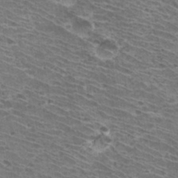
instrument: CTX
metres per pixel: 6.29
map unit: Hto
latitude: 32.5735
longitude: -41.8961
